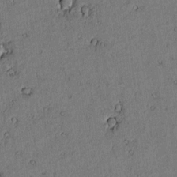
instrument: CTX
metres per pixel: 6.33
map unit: lAvf
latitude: 4.7246
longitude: 168.7274
